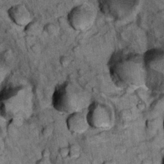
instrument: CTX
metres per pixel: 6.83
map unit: Nhu
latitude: 15.8962
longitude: -32.7813
